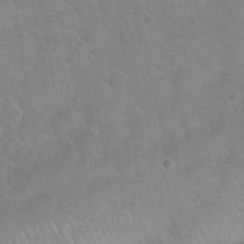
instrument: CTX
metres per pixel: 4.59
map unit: Nhu
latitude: 30.3468
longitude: -51.5560
